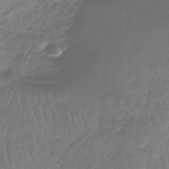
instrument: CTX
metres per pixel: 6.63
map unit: lHb
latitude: -41.4265
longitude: 65.7667
